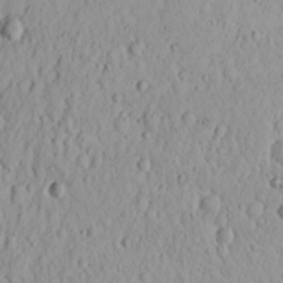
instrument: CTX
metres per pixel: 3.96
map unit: eHh
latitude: 15.6883
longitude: -73.3482
